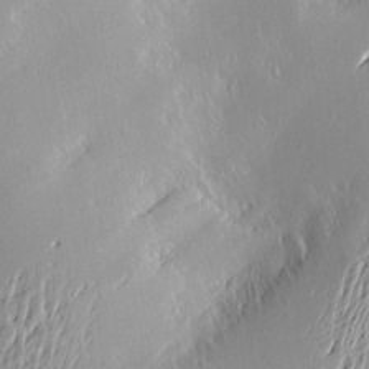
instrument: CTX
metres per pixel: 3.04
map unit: Nve
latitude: -9.6155
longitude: 173.4643
